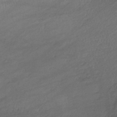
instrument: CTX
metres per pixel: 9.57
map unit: lHb
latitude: -38.8975
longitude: 68.6707
